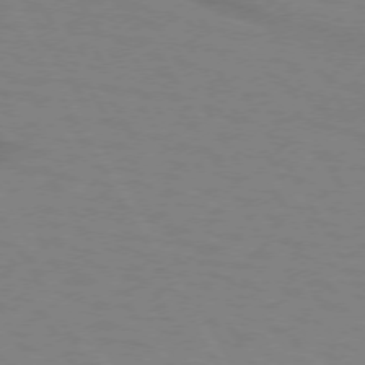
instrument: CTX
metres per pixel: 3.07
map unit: lApd
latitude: 72.1767
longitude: -57.1970
